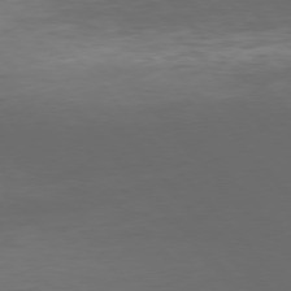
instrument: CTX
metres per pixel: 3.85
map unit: Hpe
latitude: 76.6301
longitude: -168.4979
